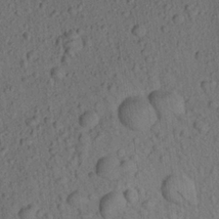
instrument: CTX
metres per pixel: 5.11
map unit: Aa
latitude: 22.1956
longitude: -139.3671
